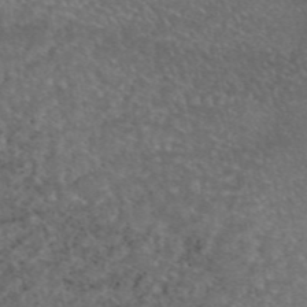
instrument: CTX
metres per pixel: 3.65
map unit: eAb
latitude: 45.8583
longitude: 114.8975
